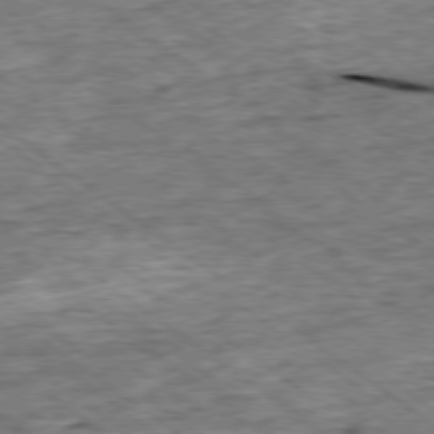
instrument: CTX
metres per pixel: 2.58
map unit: Ap
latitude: -78.9352
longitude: -85.8583
